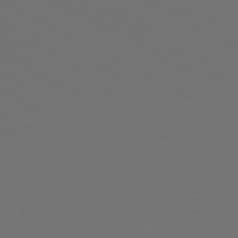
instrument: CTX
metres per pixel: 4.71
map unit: Ap
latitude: -80.6330
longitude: -59.2915
